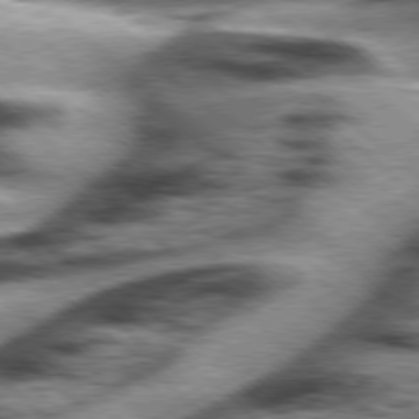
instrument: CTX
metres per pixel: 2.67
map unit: Hpe
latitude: 77.7827
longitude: -156.1577
